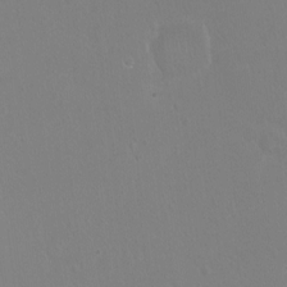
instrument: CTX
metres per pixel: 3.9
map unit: Ht
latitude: -17.0487
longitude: -44.2333
